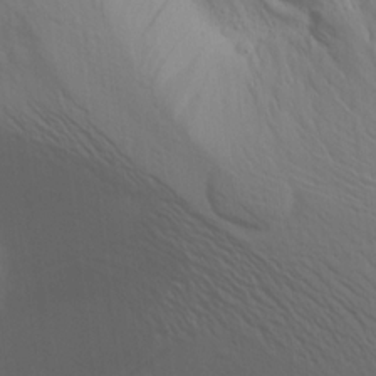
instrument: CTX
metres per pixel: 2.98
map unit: Aa
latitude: 16.2523
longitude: -143.5749
